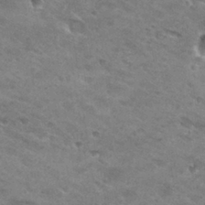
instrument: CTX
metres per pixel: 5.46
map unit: Hto
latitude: 30.4412
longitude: -46.3657
